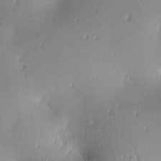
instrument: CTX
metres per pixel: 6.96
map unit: lAa
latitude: -10.6519
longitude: -124.9135
